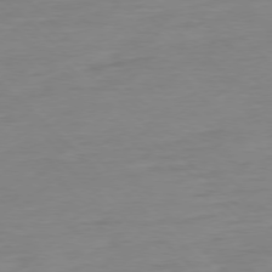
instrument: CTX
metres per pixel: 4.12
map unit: Ap
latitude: -77.6533
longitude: -81.5182
